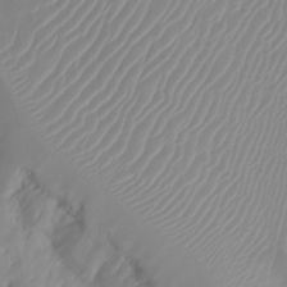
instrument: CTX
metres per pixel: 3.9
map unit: Ht
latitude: -14.5196
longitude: -50.9324
